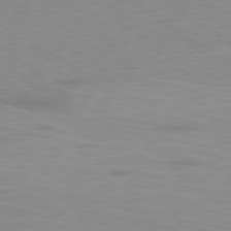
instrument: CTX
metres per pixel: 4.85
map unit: Ap
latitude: -78.5762
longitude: -69.4616
